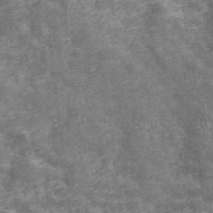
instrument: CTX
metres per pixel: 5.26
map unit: eHh
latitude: 43.2348
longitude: -91.5749
